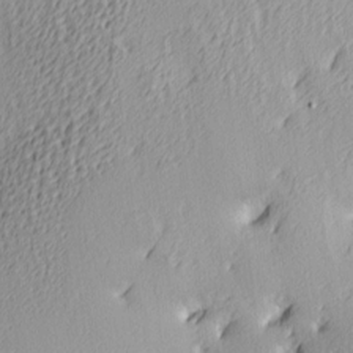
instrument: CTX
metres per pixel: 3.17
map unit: Ave
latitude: 4.0255
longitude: -113.4804
